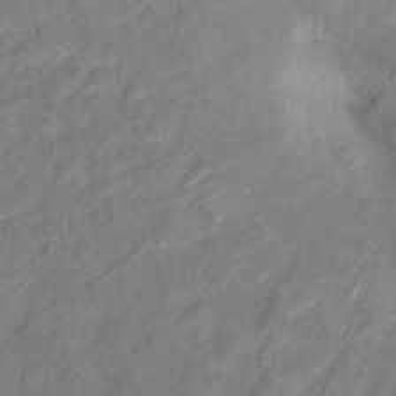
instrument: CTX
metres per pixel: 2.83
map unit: Ht
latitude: 13.8583
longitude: -39.1592
